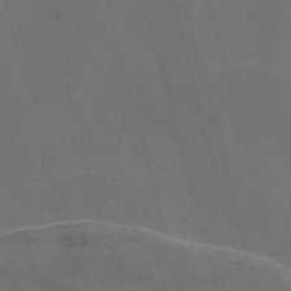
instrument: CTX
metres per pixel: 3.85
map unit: Nve
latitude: -58.3117
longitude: 65.1998
